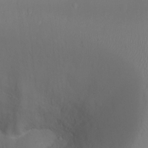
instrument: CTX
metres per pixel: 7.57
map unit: Ht
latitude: -16.8408
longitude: -41.6504
